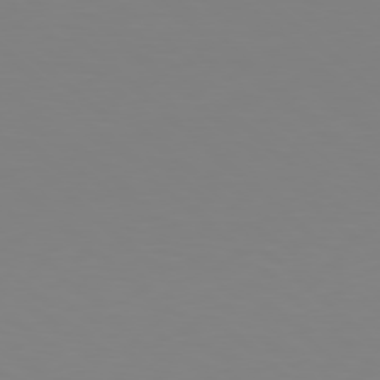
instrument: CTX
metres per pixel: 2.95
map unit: Hpe
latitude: 77.9528
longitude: -173.9150
